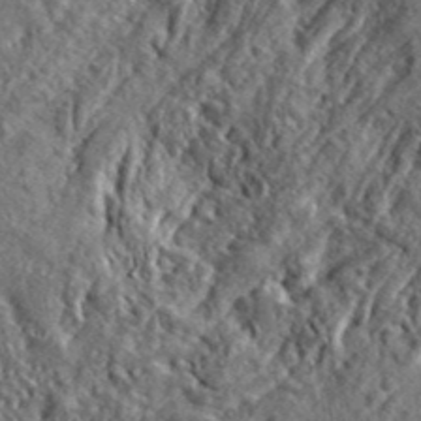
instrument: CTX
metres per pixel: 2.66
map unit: lHvf
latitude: 42.1200
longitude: -89.4049
